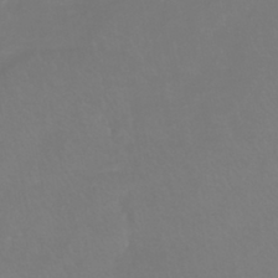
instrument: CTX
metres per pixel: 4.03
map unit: lHb
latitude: -41.8800
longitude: 65.1998
